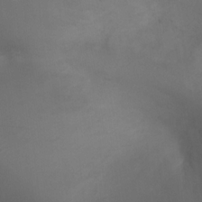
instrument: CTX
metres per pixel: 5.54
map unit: Ht
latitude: 2.2711
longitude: -22.4790
